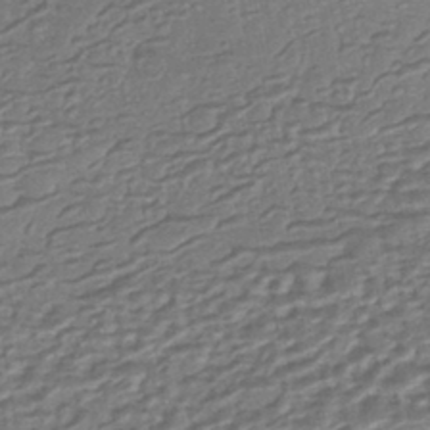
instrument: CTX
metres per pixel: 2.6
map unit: eHh
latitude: -43.7099
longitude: 121.6722
